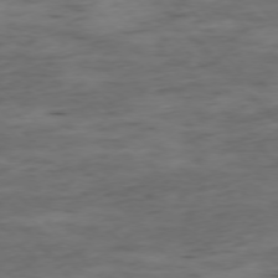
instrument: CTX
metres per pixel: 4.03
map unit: Ap
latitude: -76.9542
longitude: -91.8205
